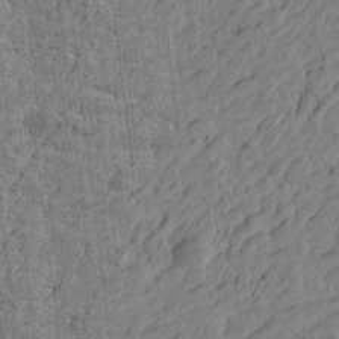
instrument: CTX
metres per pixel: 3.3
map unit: Htu
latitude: -4.7652
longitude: -179.2348
